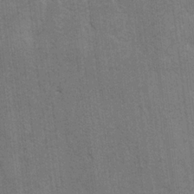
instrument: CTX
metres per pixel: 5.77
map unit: lAvf
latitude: -5.5399
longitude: -114.2900
